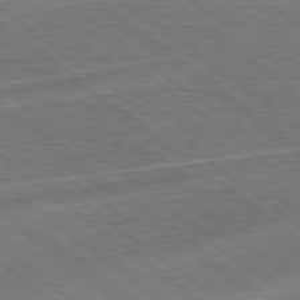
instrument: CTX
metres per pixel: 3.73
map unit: Hpe
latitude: 78.9136
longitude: -170.8191
